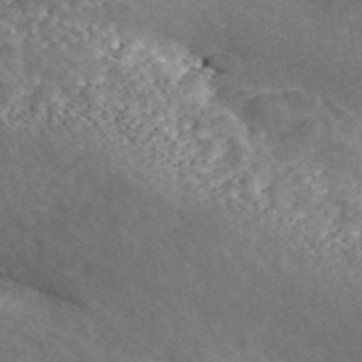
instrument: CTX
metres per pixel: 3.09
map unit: ANa
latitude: 46.7813
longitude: 50.2928
